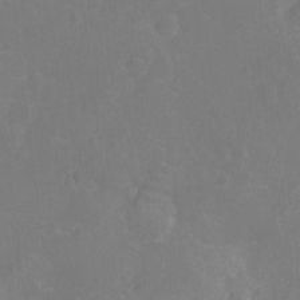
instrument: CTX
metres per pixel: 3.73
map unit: Ht
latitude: -11.3510
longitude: -23.8772
